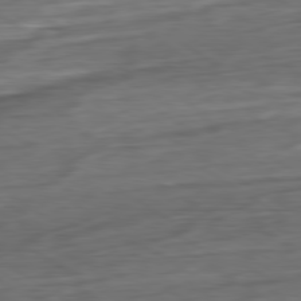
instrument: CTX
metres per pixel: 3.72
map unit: Ap
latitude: -80.5952
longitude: -69.2726
